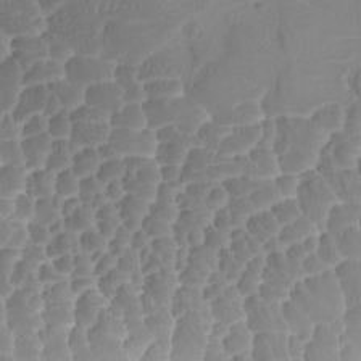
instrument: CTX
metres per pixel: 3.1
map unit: Ave
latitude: -8.2172
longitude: -122.4034
